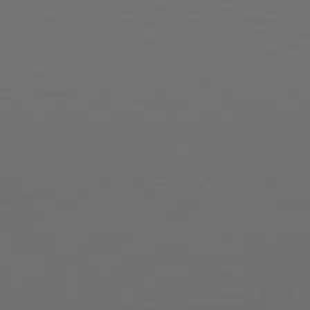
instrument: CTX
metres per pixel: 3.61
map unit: Hpe
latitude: 78.0822
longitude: -177.5560
